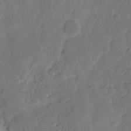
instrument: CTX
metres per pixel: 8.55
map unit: eHh
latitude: 9.1781
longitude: -65.2915
